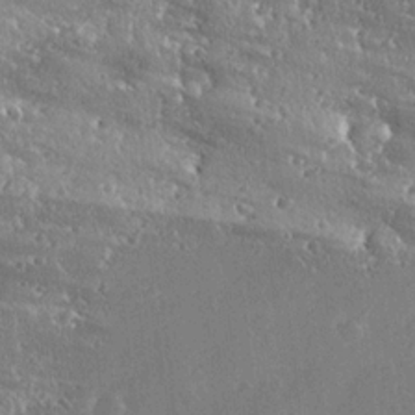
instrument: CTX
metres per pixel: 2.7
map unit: Ave
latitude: 19.1592
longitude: -137.4994
